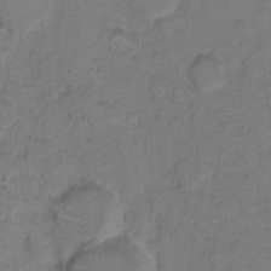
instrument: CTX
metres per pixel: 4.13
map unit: eHh
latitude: 7.3482
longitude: -63.8773
